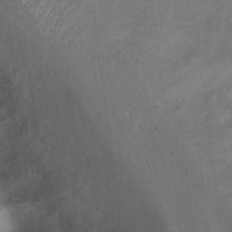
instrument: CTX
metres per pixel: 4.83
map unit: Ht
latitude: 0.6112
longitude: -36.8002
